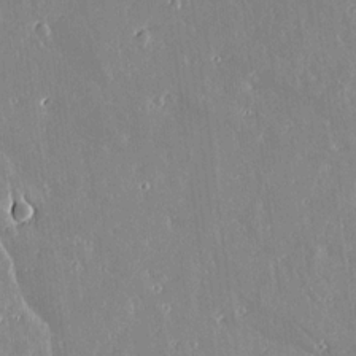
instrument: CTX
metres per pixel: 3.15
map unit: lAvf
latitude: 14.6869
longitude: -128.5357
